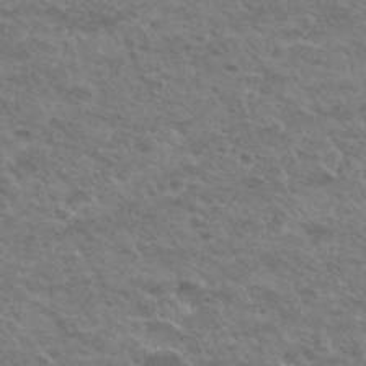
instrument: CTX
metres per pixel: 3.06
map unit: Hto
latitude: 33.4993
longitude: -48.9703
